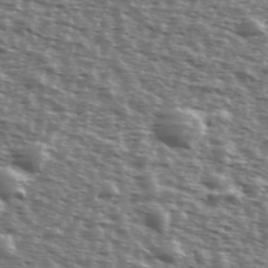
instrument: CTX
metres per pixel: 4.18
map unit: Ave
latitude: 39.1403
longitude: -111.8017
